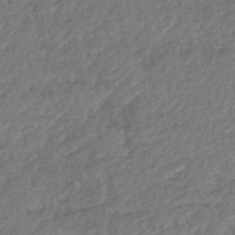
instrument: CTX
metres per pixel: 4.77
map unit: lHb
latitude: -39.0298
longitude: 68.7274
